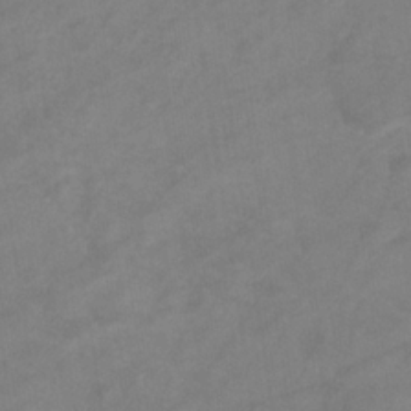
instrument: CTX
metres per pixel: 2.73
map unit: eHb
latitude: -33.6155
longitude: 72.5007
